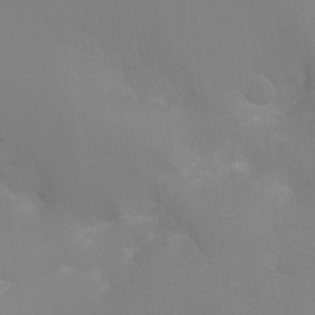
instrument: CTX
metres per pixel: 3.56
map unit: Ht
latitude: -8.6896
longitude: -24.2522
